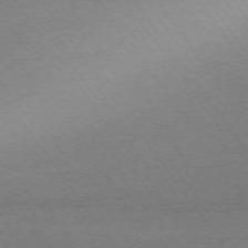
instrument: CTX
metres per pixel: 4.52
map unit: Ap
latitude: -74.5574
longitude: -82.8757
